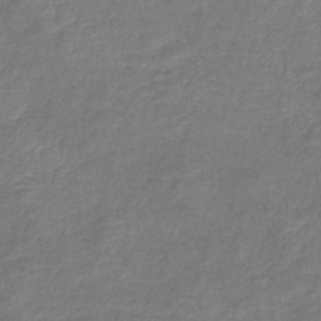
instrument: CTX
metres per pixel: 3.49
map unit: lHb
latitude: -40.5763
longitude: 75.1809
